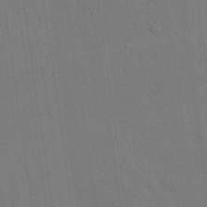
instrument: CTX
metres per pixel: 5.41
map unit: Nhu
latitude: 26.7624
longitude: -73.0648
